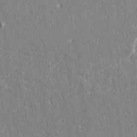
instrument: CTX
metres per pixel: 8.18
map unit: lAvf
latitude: 15.1026
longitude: -128.7813
